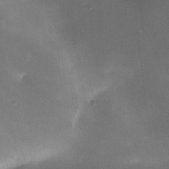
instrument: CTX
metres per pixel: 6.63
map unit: Ave
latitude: -10.5574
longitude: -122.6868
